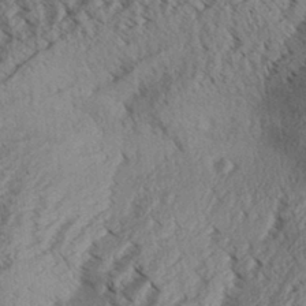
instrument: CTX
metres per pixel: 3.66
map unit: Aa
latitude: 31.4994
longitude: -138.2145
